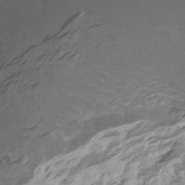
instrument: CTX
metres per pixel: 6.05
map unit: Aa
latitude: -3.8233
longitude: -71.8394
